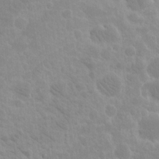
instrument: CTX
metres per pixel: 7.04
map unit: eHh
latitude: 14.9892
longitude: -72.1767
